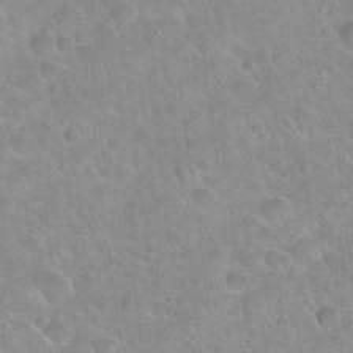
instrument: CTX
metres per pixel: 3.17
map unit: Hto
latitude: 21.8017
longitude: -52.5546
